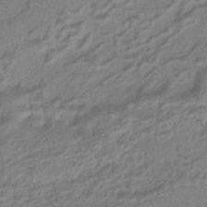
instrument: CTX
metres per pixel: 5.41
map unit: HNhu
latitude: -43.2187
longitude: 90.5763
